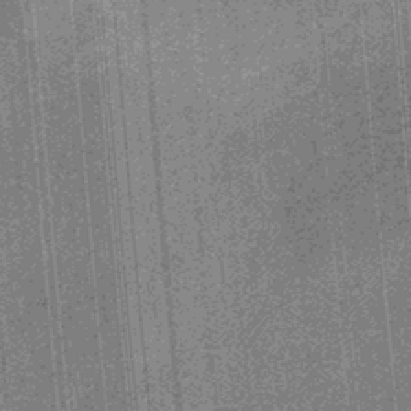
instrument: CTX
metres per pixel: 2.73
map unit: eHb
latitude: -31.4832
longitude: 73.7666
